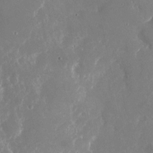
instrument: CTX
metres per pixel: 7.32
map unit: Nhu
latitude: -22.9353
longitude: -72.6680
